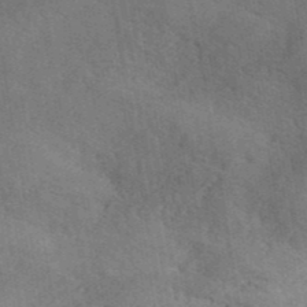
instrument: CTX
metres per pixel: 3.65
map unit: ANa
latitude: 41.3103
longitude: 52.5951
